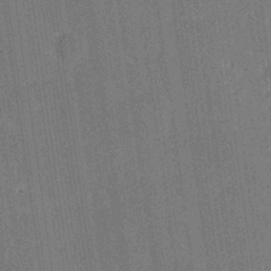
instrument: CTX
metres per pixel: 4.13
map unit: Hve
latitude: 26.7435
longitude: 144.3117
